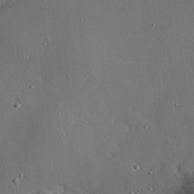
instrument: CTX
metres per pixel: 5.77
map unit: eHh
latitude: 23.7450
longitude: -91.2726
